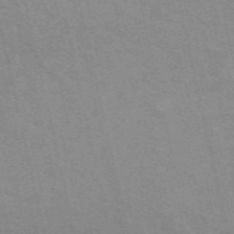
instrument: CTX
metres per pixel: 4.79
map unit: ANa
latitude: 49.9339
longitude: -73.7639
